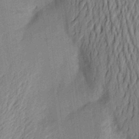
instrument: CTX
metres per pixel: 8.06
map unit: Aa
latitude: 22.8569
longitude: -150.4790
